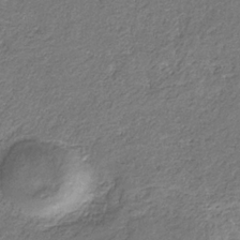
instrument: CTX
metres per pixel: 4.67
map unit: eHb
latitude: -30.6896
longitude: 68.7274
